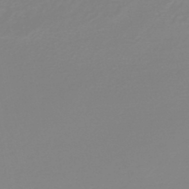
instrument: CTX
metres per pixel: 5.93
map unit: lHb
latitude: -44.1606
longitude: 54.8597
